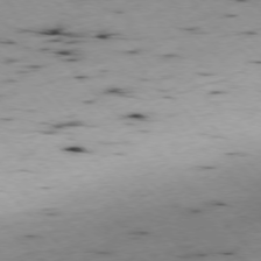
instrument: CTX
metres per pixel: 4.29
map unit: Ap
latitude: -77.0675
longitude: -60.5545
